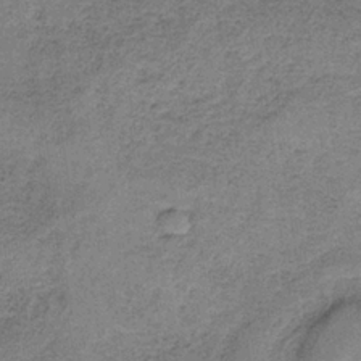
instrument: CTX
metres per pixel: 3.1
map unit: HNb
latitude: -34.6518
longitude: 54.0850
